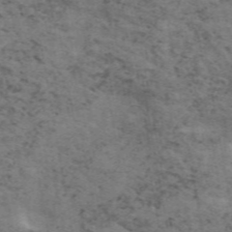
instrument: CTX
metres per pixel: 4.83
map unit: ANa
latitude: 50.2900
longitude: -81.1781
